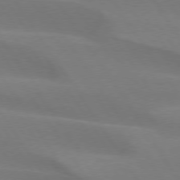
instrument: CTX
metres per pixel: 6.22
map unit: lApd
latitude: 75.1592
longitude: -66.6301
